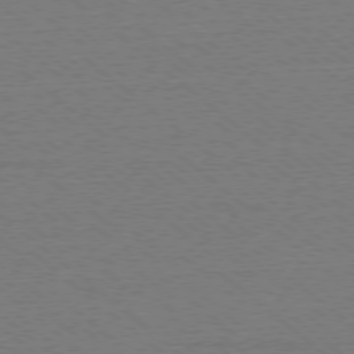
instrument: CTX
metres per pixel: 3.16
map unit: Ap
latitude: -78.4440
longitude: -82.6679
